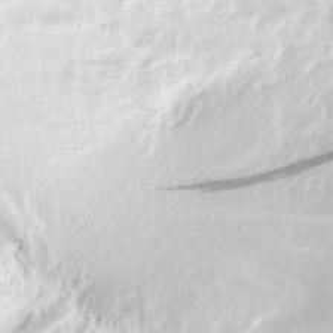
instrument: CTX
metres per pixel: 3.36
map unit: eHh
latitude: 4.5357
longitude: -77.9339
